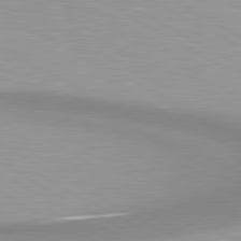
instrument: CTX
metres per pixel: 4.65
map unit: lApd
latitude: 80.7057
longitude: 158.4817
